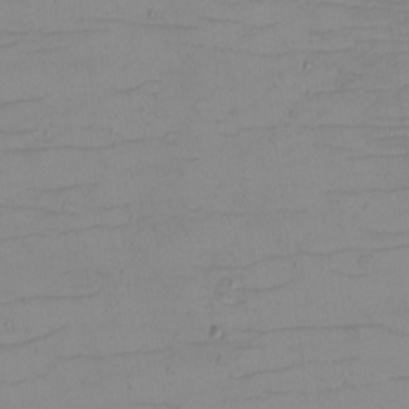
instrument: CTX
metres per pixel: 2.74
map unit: eHh
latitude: -5.5588
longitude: -81.1403
